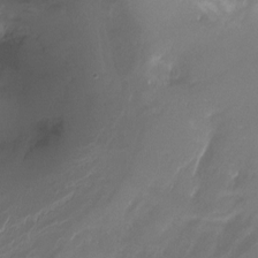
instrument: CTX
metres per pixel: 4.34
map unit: Nhu
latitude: -17.7478
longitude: -45.9339
